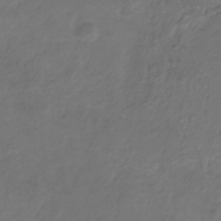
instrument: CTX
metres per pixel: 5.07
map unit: Nhu
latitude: -27.9745
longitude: -70.9702
